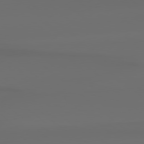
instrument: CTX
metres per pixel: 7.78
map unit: Hpe
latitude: 78.3656
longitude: -133.4049
